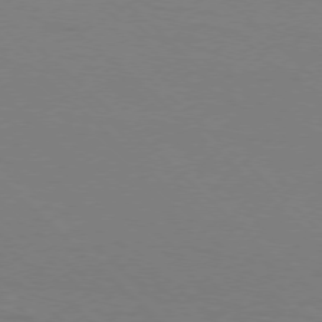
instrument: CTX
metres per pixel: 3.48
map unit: Ap
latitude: -77.6911
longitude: -68.6491
